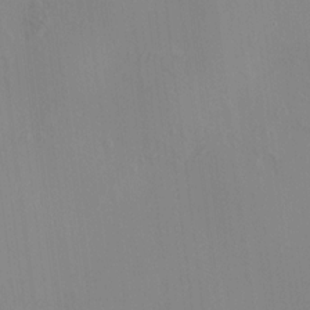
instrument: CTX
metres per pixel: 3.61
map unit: HNhu
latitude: 11.4238
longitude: 10.1795
